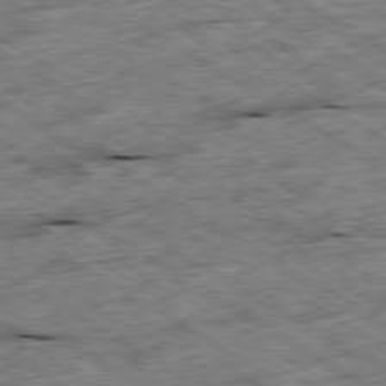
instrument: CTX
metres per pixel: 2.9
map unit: Ap
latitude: -79.8989
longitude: -86.3278
